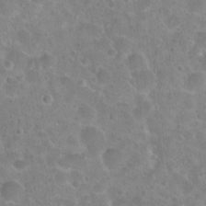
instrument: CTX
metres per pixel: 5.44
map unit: Hto
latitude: 22.5357
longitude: -45.5560
